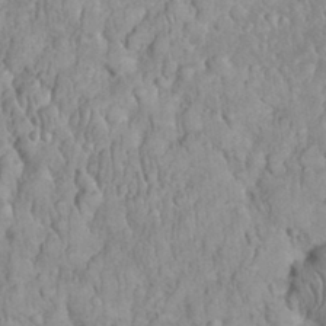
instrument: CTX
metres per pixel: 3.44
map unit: eHh
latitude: 32.8380
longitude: -64.8947
